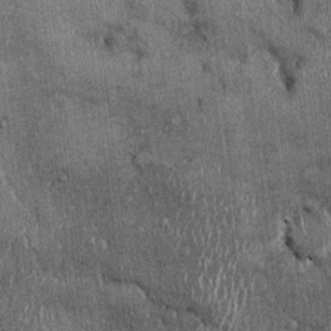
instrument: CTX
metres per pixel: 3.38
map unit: Ht
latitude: -0.3118
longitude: -12.9892
